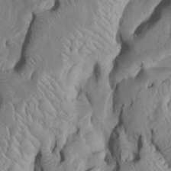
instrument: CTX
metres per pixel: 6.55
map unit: Htu
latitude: -6.4062
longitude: 152.4818
